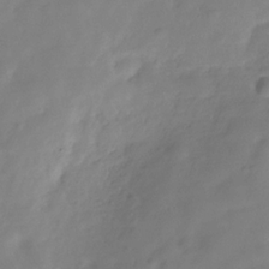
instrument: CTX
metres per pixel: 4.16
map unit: Hve
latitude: -31.1053
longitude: 92.3117
